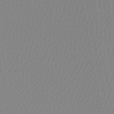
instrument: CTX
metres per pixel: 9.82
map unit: lHb
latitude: -45.8989
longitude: 74.2929
